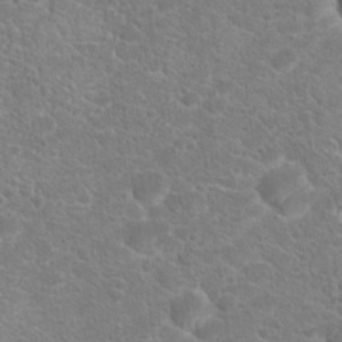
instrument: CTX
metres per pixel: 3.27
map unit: Hto
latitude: 18.9702
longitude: -36.9136
